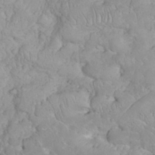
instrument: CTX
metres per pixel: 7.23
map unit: eHh
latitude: 35.5560
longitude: -63.5938
